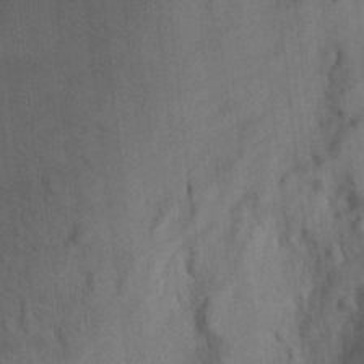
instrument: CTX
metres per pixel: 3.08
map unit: Hto
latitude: 9.5749
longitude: -35.8772
